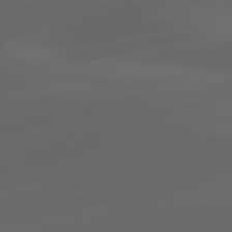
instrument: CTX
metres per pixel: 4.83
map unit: lApd
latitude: 81.2159
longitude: -82.6868
